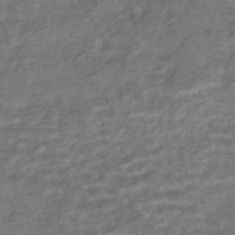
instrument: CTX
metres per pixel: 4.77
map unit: HNhu
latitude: -45.5021
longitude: 102.3873
